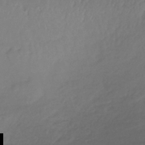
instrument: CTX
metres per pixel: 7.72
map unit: lHb
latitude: -39.3510
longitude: 69.7855
